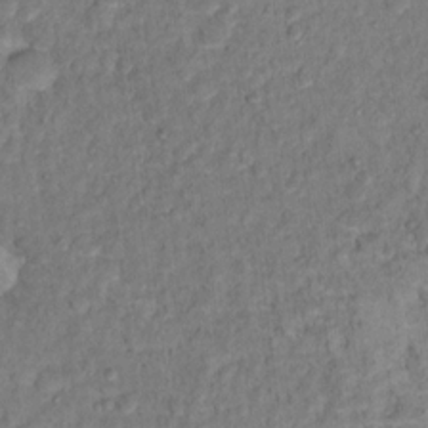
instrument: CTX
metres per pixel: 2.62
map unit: Hto
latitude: 12.7058
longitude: -37.3482
